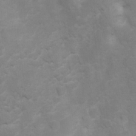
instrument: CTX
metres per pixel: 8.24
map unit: Ht
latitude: 2.9891
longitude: -27.2159
